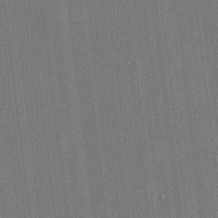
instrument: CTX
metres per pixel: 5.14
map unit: Htu
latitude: -6.8975
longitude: 176.3117
